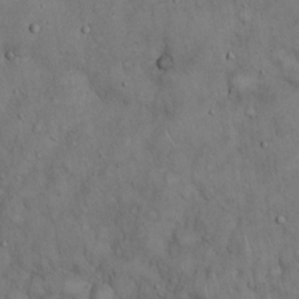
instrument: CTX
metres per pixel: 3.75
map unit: Hto
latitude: 18.6868
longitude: -60.3467
